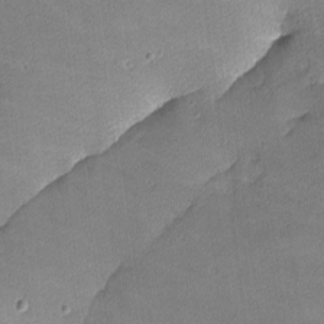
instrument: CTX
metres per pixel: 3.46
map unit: lHvf
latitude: -11.9178
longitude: -104.0633
